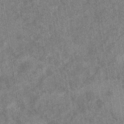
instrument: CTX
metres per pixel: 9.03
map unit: eHb
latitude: -35.3888
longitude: 76.7841
